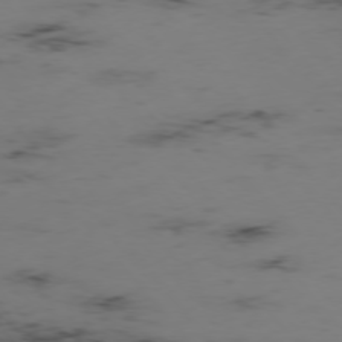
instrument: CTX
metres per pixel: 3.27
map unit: Hpe
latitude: -76.1228
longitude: -9.7450
